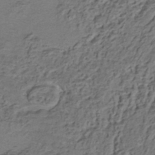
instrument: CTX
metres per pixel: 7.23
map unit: HNhu
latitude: -42.3495
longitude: 107.4455
